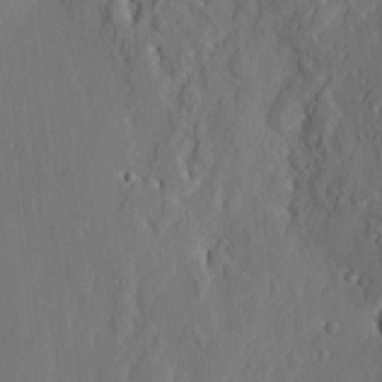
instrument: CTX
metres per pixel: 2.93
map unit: eHh
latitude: 4.1200
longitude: -77.6882
